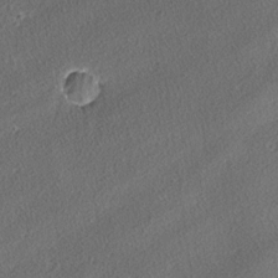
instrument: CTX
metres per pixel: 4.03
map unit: lAvf
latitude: -3.8044
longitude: -108.5356
